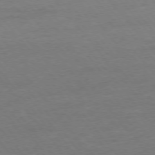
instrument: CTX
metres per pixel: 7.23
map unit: Ap
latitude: -76.5574
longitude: -89.0081
